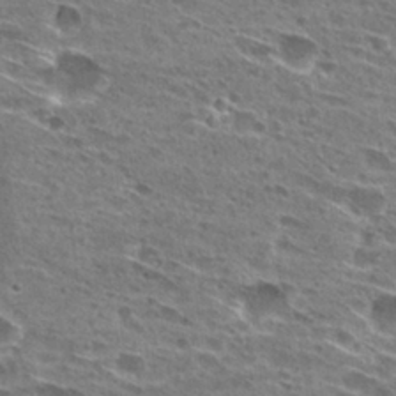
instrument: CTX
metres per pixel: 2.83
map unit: Hto
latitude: 27.5749
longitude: -45.7449
